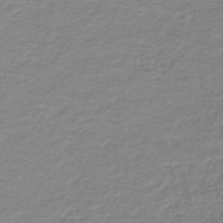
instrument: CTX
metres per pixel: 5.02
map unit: lHb
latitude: -44.4818
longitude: 56.6140
